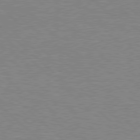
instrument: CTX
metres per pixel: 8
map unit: Hpe
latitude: 77.8016
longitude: -152.5168
